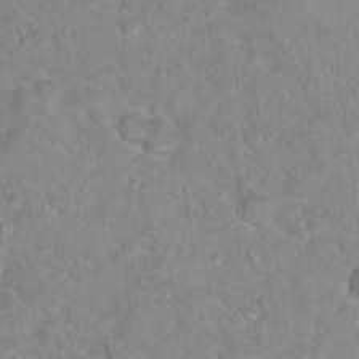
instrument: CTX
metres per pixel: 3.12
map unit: Hto
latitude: 16.9703
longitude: -37.0459
